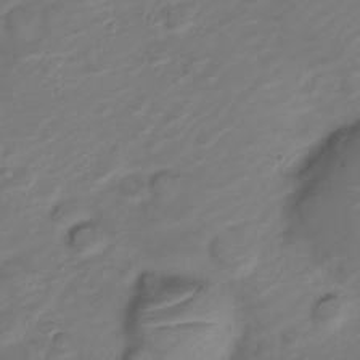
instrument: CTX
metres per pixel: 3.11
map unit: Nve
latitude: -20.0283
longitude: 106.9353
